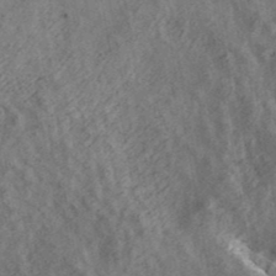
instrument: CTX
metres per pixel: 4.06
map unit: ANa
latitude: 39.9339
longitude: 17.5966
